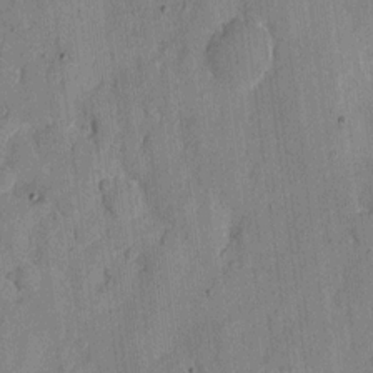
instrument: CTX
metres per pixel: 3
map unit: eHh
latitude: 7.7639
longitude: -66.4979
